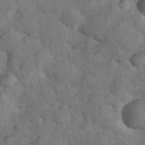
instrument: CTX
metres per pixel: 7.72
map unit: eHh
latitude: 37.6316
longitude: -67.0836
